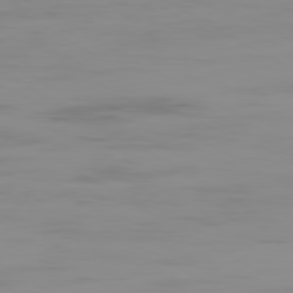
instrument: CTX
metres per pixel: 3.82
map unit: Ap
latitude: -79.8989
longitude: -77.4804
